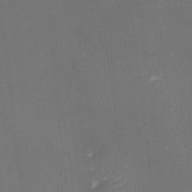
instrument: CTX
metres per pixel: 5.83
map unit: eHh
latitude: -1.4455
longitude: -80.1956
